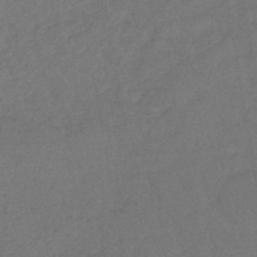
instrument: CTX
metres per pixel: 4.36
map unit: lHb
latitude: -43.5777
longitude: 73.5210
